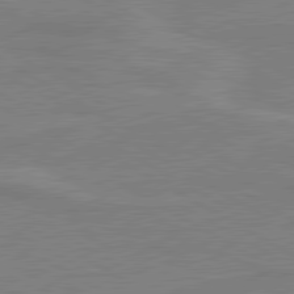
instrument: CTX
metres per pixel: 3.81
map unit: lApd
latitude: 80.5168
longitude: 122.3495
